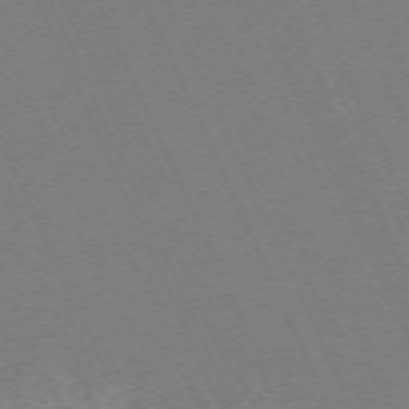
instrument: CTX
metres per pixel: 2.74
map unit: Hpe
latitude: -71.5588
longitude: 12.4062
